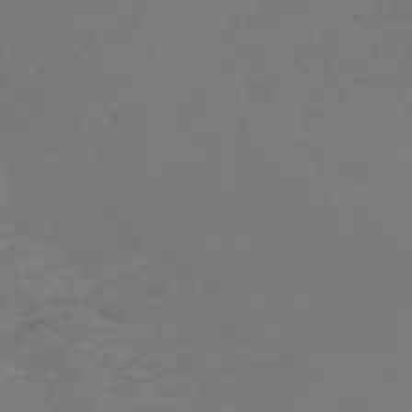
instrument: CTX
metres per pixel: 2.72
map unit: Nve
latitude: -59.0297
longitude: 60.0094
